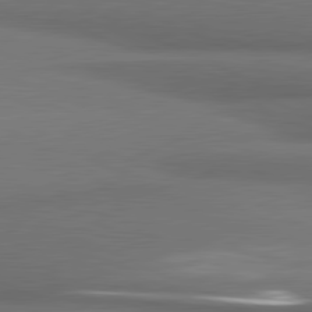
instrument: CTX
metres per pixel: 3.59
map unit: lApd
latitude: 81.3671
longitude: 174.7463
